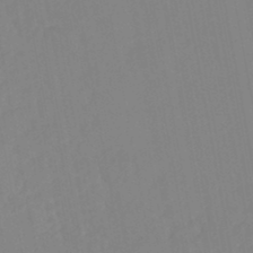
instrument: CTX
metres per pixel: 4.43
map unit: HNhu
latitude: -46.4440
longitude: 93.5021
